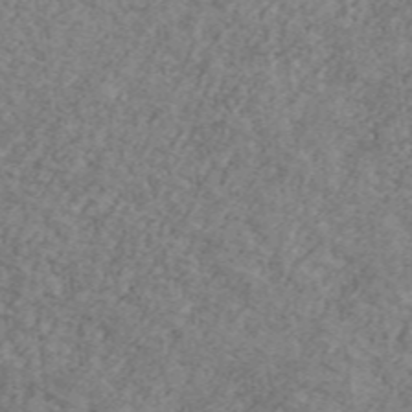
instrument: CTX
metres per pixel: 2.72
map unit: Ave
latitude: 41.8205
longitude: -110.3090
